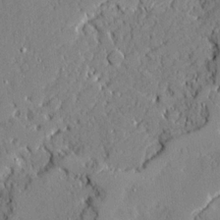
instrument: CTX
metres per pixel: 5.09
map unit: Ave
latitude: 21.8206
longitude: -128.3467
